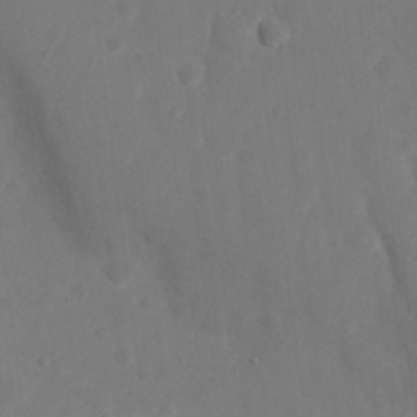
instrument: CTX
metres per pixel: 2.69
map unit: Nhu
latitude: 10.9136
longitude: -27.5749
